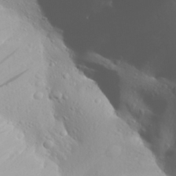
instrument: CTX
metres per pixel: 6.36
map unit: Aa
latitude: 28.1955
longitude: -132.9514
